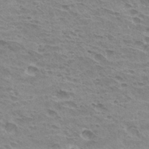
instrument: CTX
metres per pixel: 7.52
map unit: Hto
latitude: 31.4994
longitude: -40.7246
